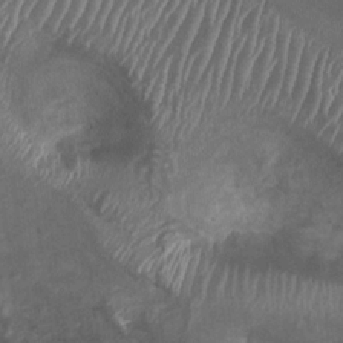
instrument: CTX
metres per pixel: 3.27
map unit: Ht
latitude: 3.8394
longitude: -19.7827
